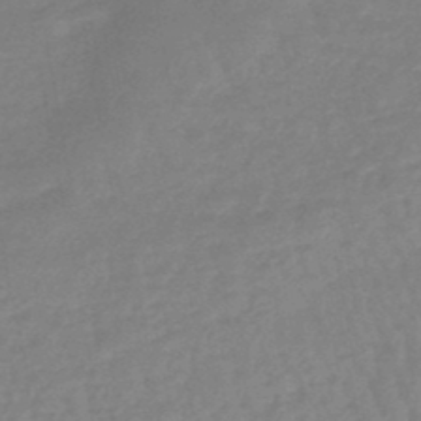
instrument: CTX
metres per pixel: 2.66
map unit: eHb
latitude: -46.0661
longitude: 82.1795
